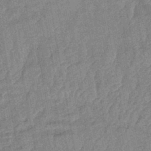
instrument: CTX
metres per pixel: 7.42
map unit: lHb
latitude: -43.3131
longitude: 80.4251
